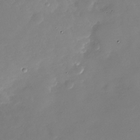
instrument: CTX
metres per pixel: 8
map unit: Nhu
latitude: -28.5952
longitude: -75.7828
